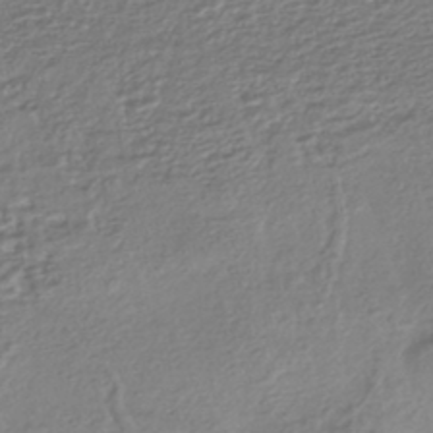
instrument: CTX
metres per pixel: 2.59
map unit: HNhu
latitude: -44.7085
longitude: 96.8786
